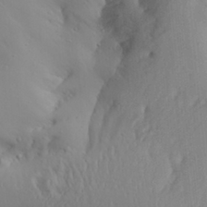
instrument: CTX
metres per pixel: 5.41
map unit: Aa
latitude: 29.0458
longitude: -133.0081
